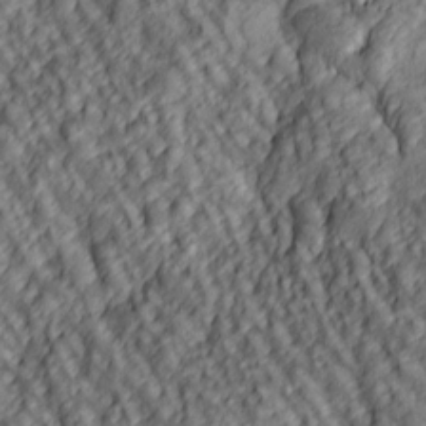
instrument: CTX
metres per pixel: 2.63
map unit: lAa
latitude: 5.2537
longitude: -116.6868
